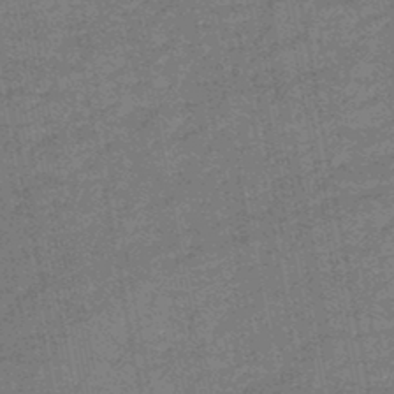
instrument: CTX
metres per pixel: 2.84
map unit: HNb
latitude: -46.4062
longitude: -36.3656
